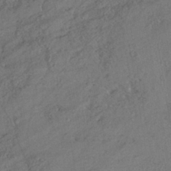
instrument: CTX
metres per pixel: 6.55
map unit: HNhu
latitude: -41.6722
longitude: 107.6722
